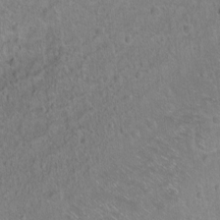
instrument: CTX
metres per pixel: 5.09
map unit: Ht
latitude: -6.2550
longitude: -37.0837
